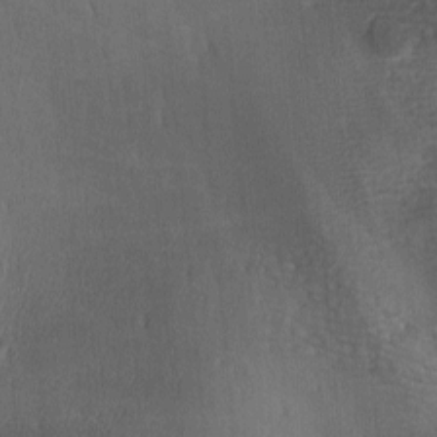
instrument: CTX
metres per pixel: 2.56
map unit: lAa
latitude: -8.7085
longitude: -124.7813
